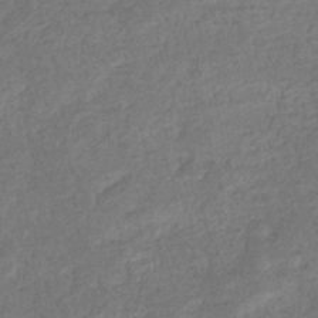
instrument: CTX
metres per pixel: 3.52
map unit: eHb
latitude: -33.5588
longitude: 76.2173
